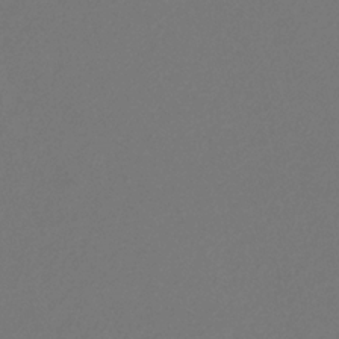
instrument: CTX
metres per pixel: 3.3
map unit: eHb
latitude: -30.7841
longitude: 66.3684
